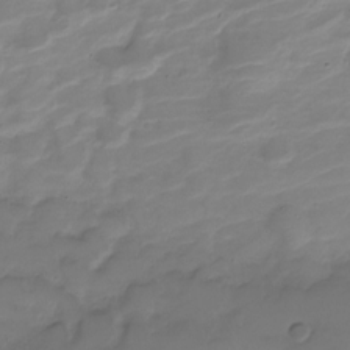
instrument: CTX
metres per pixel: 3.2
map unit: Nve
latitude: -21.1431
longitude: 105.8422
